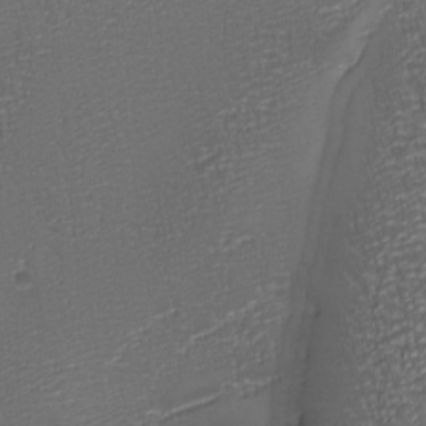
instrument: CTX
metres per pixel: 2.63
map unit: Ave
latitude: -7.6533
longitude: -119.1592
